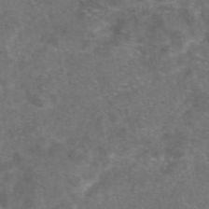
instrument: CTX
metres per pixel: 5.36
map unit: eAb
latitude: 47.2537
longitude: 111.1620
